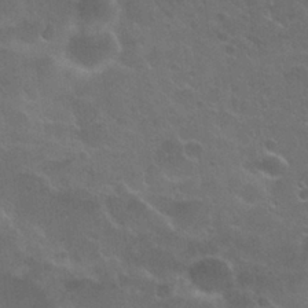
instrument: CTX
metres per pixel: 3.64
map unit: Nhu
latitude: 26.3467
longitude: -51.4993
